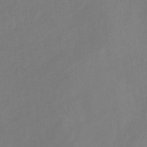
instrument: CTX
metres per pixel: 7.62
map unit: HNb
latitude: -31.0675
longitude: 63.9745
